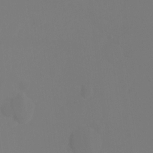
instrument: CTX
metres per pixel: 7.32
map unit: Ht
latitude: -9.8233
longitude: -45.8961
